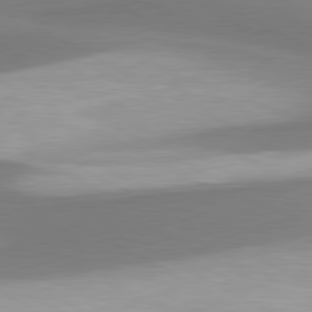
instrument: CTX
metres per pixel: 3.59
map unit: lApd
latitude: 80.6301
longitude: 176.2551
